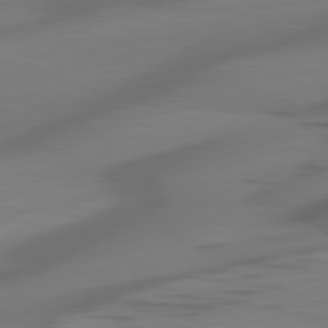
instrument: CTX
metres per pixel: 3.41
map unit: lApd
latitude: 80.9136
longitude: -82.3089
